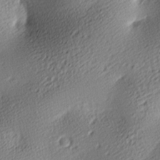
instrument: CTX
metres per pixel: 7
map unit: lAa
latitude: -10.0661
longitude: -125.9150
